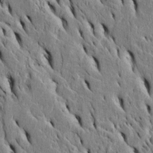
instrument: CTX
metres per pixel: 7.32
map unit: Htu
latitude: -3.5399
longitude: 151.6721
